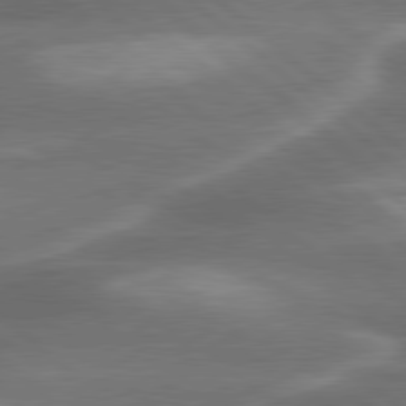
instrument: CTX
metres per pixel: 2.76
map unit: lApd
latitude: 79.9717
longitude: -116.6302
